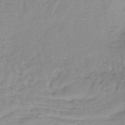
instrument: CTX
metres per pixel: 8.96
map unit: lHb
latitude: -41.8989
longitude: 59.7666
